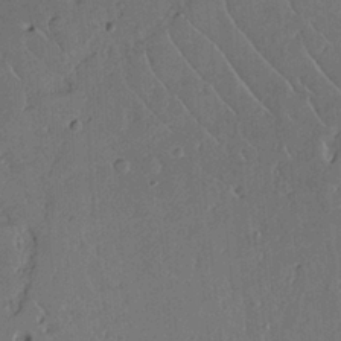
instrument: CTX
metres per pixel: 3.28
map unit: Aa
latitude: 12.7624
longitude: -126.4601
